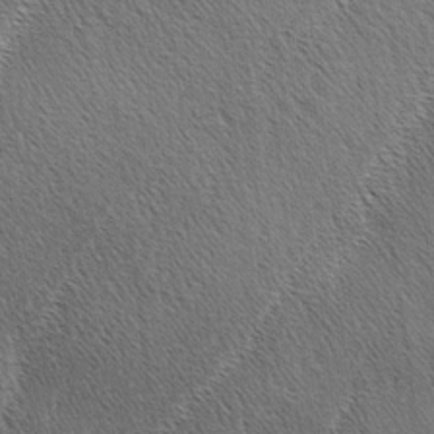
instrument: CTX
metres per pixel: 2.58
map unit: lAa
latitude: -4.3495
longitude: -130.2712
